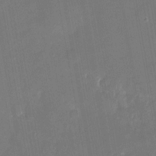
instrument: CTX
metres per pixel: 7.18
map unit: eHh
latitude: 4.6490
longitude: -69.8017
